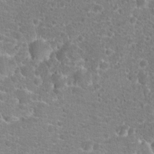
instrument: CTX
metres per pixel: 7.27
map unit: Hto
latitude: 18.4979
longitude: -41.2914
